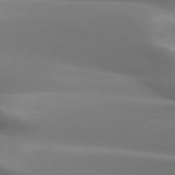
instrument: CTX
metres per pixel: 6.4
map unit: lApd
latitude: 73.3860
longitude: -49.5749
